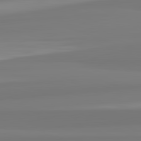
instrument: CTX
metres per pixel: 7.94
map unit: lApd
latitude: 82.6301
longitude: 173.1809
